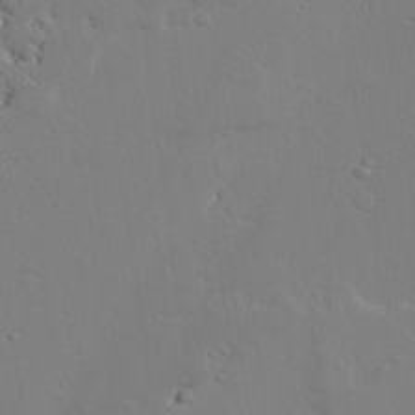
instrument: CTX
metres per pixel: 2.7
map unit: lAvf
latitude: 24.9513
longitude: -109.9528
